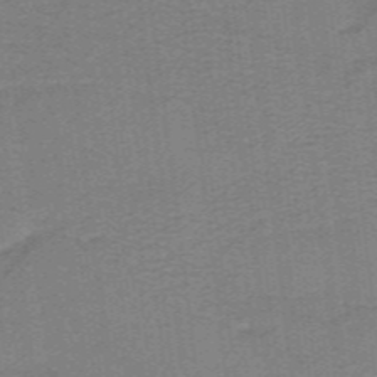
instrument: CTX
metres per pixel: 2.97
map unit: lHb
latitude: -40.7085
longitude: 54.0661
